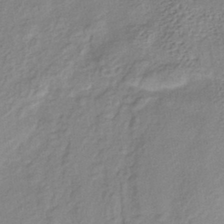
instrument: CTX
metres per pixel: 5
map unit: lHb
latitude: -38.1795
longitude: 68.5951
